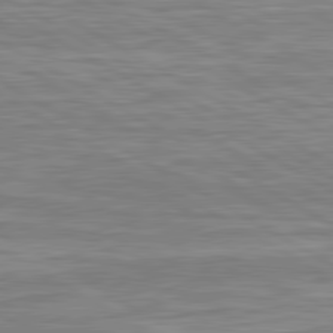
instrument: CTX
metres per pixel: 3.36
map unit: lApd
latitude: 80.6679
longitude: -172.6490
